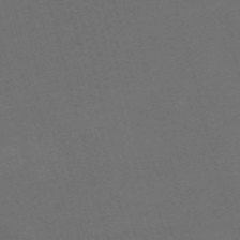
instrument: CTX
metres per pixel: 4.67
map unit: Nve
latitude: -59.3887
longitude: 58.2172
